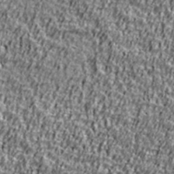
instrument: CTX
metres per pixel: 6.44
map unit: Ave
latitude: 41.1214
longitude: -112.4412
